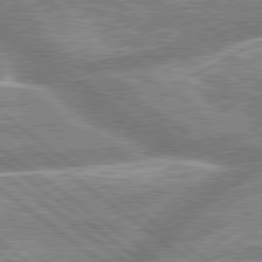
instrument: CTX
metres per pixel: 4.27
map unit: lApd
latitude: 79.2726
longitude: -158.3467
